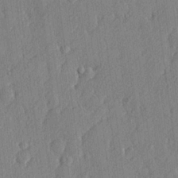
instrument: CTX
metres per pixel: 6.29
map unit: lHvf
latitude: 22.4790
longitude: 142.8219
